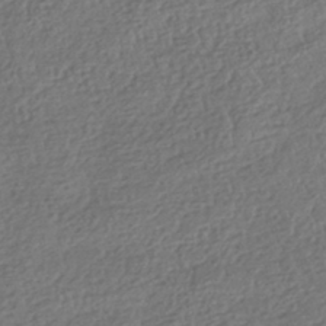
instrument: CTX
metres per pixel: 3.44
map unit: HNhu
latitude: -42.1794
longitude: 98.4818
